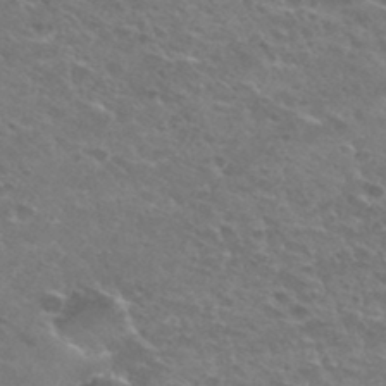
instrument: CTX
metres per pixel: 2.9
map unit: Hto
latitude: 32.9325
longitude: -49.0081
